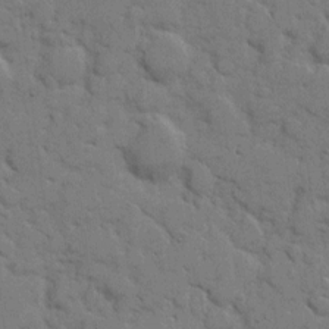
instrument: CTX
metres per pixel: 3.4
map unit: eHh
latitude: 7.6127
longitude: -65.3482
